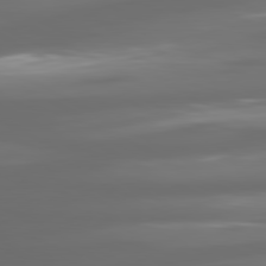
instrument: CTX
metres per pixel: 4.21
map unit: lApd
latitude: 80.7624
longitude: -138.4223
